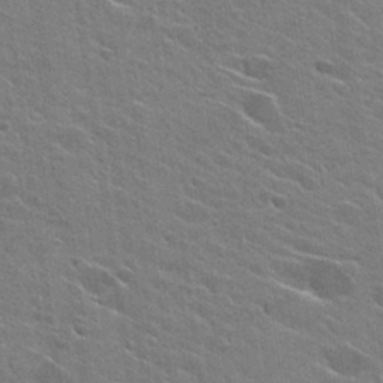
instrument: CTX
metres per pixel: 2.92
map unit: Hto
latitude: 26.5168
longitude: -43.2915
